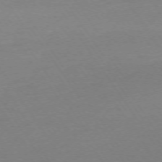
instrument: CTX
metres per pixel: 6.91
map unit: Ap
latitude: -74.4818
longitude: -81.4237
